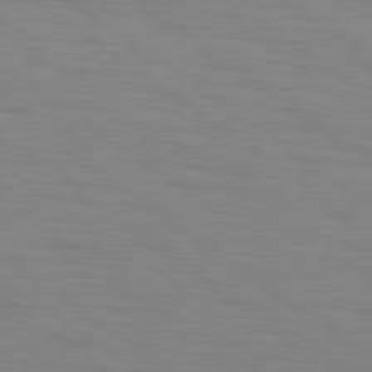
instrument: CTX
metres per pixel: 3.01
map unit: lApd
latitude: 79.4994
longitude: -50.2522
